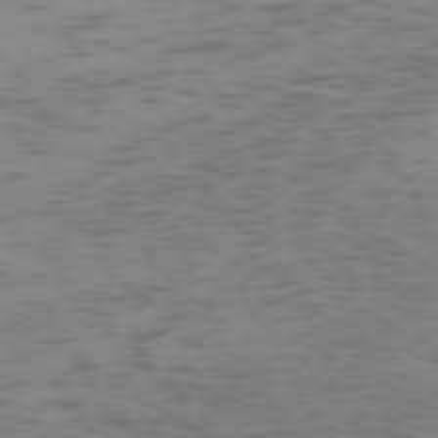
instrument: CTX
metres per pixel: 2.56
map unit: Hpe
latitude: -73.9178
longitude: 7.2376
